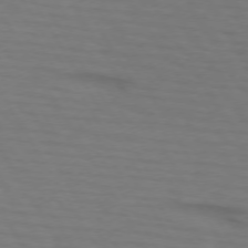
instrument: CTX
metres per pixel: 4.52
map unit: lApd
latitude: 73.2537
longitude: -74.6868
